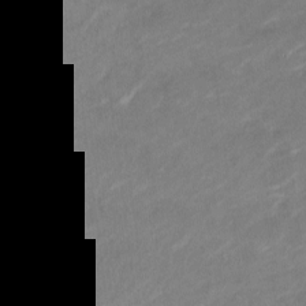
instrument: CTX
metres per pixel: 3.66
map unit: Nve
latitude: -18.1039
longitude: 107.5777
